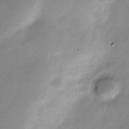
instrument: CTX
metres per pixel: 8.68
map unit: Nve
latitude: -23.2943
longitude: 105.8611
